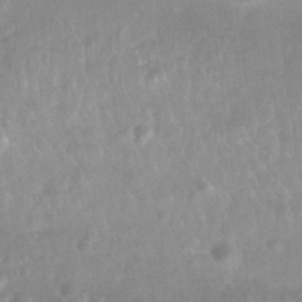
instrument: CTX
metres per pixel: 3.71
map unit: Nhu
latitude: 27.0648
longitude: -62.8380
